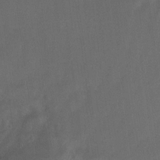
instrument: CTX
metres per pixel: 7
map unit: Nhu
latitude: -7.4832
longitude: -72.1578
